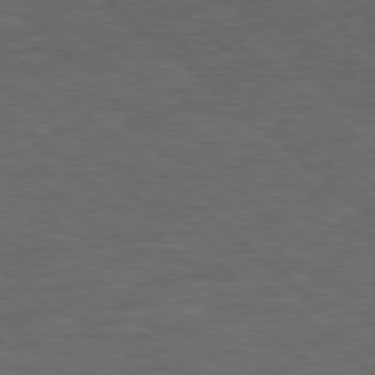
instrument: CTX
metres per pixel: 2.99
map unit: Hpe
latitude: 77.3481
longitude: -150.5923
